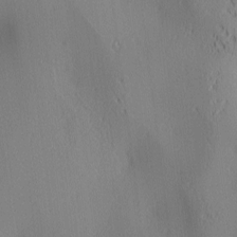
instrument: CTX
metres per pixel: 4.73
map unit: lAa
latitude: 2.4979
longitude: -116.7246
